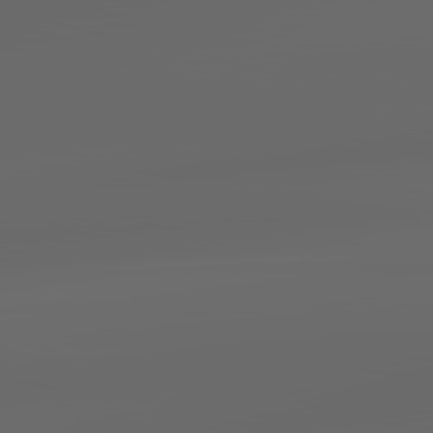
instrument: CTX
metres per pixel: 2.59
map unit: lApd
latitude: 83.5560
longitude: -127.7828
